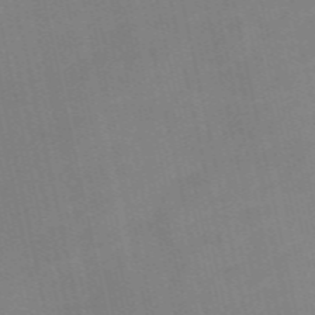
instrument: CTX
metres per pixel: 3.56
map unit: Nve
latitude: -58.4817
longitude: 50.4062
